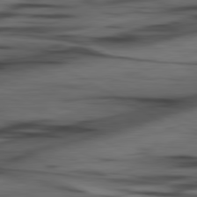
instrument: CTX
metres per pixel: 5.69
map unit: lApd
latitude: 80.6301
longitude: -84.6680
